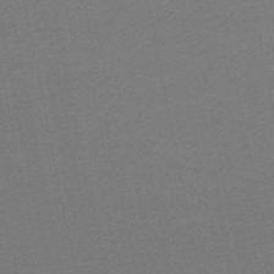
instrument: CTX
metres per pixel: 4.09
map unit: lHb
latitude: -47.1809
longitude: 59.0108
